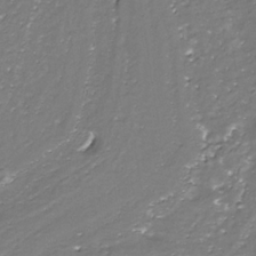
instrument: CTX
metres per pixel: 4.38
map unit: Nhe
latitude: -35.8233
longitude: -89.7261
